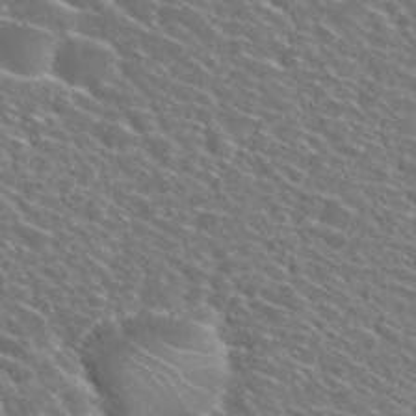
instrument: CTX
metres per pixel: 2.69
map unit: Nhu
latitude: 29.3670
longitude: -48.6113
